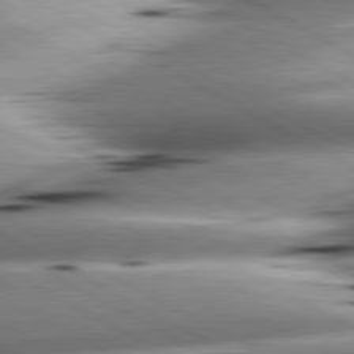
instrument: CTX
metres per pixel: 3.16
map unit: lApd
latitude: 80.8758
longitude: -162.4223
